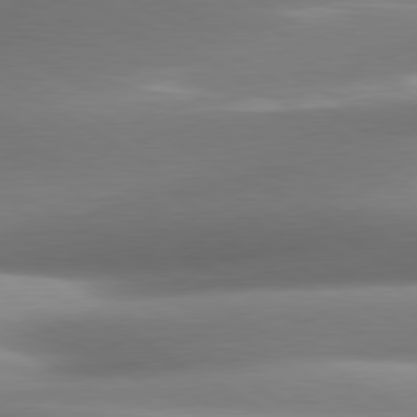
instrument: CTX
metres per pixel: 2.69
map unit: lApd
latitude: 80.5546
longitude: -161.7638
